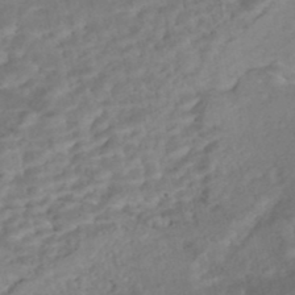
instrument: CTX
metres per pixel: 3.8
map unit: Nhe
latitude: -48.6708
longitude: -173.1403
